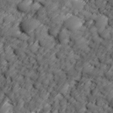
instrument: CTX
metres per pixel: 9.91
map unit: Ave
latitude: 17.0836
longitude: -135.3103
